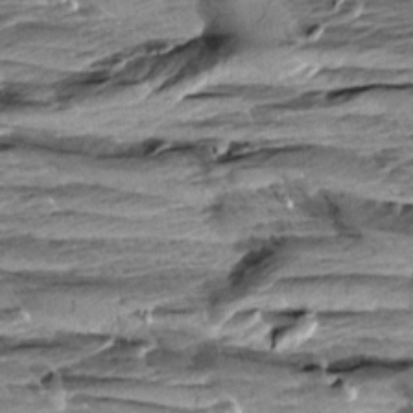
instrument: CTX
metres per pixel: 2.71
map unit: Aa
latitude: 8.7624
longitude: -137.9528
